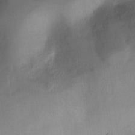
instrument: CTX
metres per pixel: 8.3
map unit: Hto
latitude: -13.2565
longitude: -40.5545
